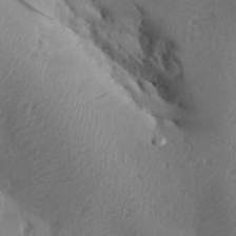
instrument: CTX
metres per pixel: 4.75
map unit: Aa
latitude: 29.9150
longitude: -135.5371
